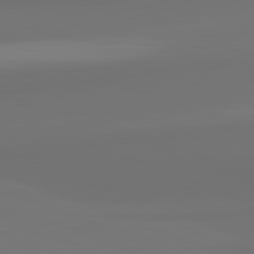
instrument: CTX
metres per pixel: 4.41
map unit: lApd
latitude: 82.3278
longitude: 159.6154
